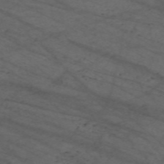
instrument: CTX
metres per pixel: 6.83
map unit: Nve
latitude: -59.7477
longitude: 61.6722
